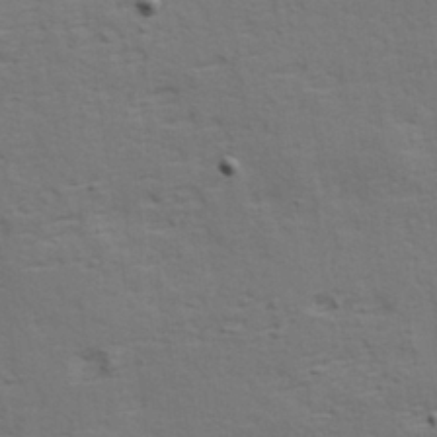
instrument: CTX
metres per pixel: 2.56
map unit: Hve
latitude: 23.9717
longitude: -97.8205
